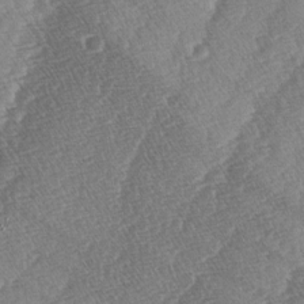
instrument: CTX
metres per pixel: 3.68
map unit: lAa
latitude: -4.1039
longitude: -130.2334
